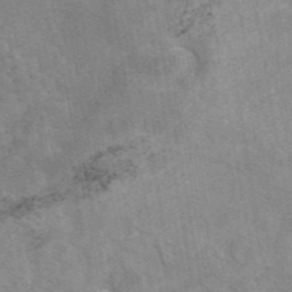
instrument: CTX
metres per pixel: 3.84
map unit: eAb
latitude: 45.0836
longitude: 124.9731
